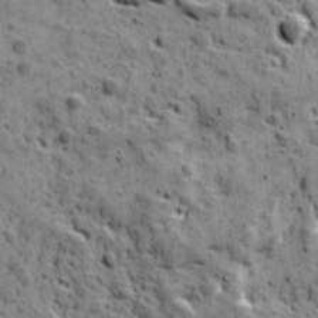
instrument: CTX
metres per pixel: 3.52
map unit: Ave
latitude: 11.2348
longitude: -105.4049
